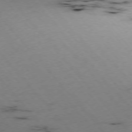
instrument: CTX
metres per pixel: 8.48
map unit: Ap
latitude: -76.0850
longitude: -61.0836
